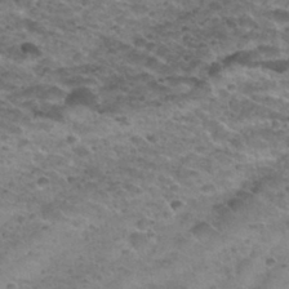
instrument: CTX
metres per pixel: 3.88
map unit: Nhu
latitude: 30.7058
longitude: -52.7813
